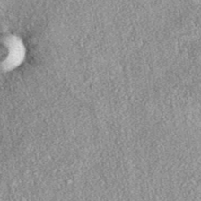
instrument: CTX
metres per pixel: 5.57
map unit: eAb
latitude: 38.6490
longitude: 107.7855
